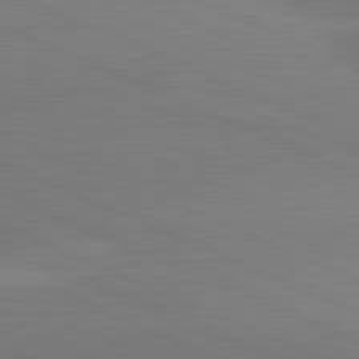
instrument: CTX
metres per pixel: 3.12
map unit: lApd
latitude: 81.9528
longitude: -155.1781
